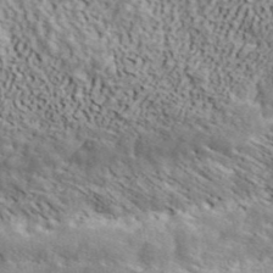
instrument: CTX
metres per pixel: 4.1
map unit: ANa
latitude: 42.0822
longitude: 49.3699
